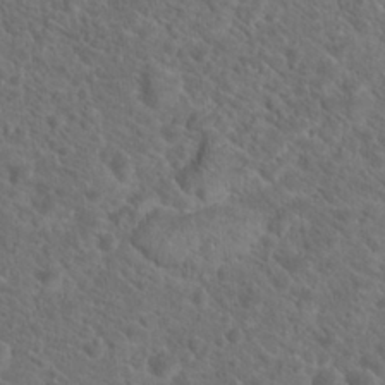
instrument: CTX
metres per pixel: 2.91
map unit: Hto
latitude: 19.7449
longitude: -38.4223
